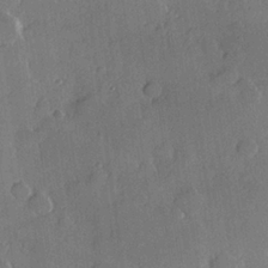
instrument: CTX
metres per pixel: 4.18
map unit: Hve
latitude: 22.6490
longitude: 149.2376
